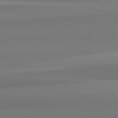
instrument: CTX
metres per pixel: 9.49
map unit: lApd
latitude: 82.3467
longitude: 170.1606
